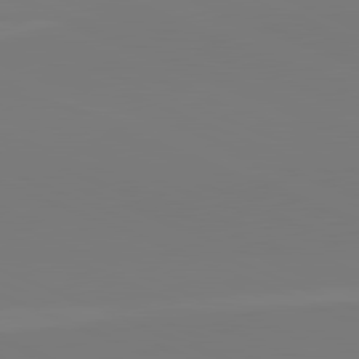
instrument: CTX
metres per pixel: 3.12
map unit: lApd
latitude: 82.1955
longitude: 147.5210
